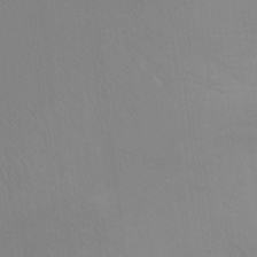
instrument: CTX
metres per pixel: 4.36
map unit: Ht
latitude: 5.7072
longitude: -28.8191
